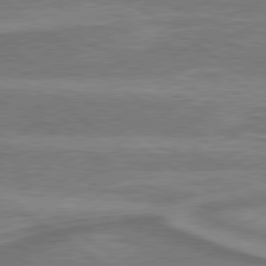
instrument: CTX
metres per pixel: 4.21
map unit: lApd
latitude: 79.7261
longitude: 171.3699
